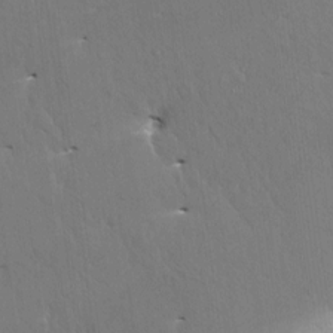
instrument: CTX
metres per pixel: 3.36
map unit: HNhu
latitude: 4.3278
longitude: 7.7099
